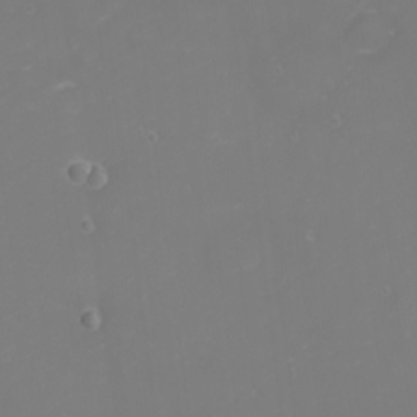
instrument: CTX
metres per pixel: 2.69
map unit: eHh
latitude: -1.2376
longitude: -79.6316
